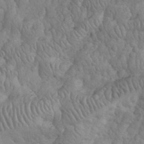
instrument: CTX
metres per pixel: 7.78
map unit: eHh
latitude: 32.4979
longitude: -67.1403
